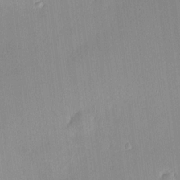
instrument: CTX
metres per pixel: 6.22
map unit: HNhu
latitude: 7.4426
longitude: 7.5210
